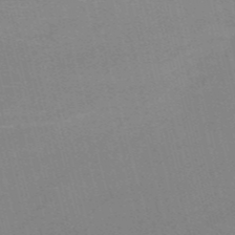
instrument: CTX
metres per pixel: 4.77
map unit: HNb
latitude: -52.8785
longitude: -46.8947
